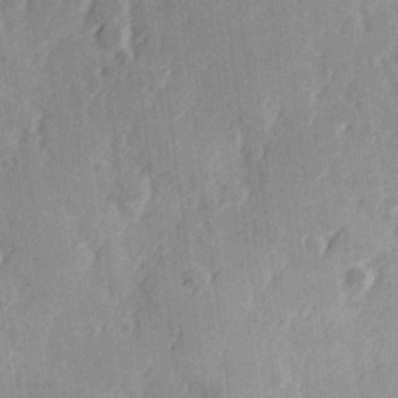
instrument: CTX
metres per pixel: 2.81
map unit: Hve
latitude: 26.1389
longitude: 147.2187
